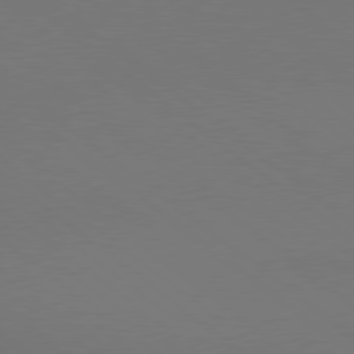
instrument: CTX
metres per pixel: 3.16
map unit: lApd
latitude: 78.8569
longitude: 175.4454
